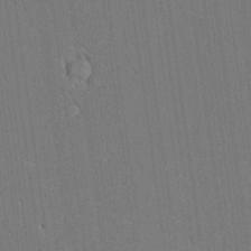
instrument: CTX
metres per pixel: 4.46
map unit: Aa
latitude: 26.3845
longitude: -137.8584
